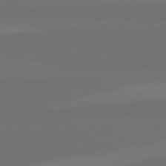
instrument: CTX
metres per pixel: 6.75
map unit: lApd
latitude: 82.4412
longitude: 154.6519
